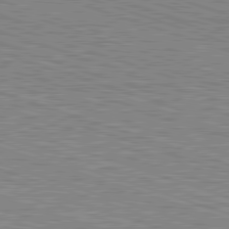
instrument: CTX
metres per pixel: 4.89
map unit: Hpe
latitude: -82.7274
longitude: 9.4076
